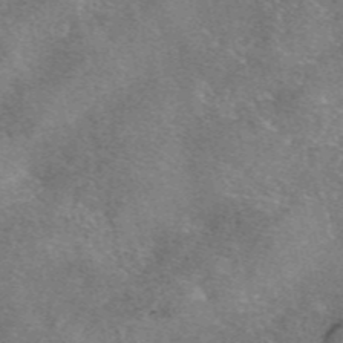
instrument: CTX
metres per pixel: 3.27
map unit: eAb
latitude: 47.1781
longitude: 103.1809
